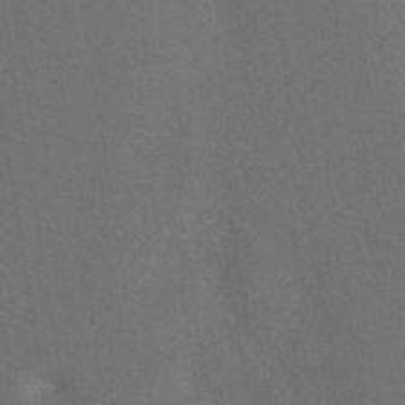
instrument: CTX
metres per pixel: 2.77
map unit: HNhu
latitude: -41.1053
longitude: 101.1998
